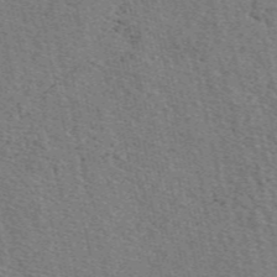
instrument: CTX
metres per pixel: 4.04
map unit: eAb
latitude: 48.3467
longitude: 106.0283
